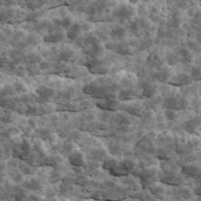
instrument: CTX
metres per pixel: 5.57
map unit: Ave
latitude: 17.7639
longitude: -134.7624
